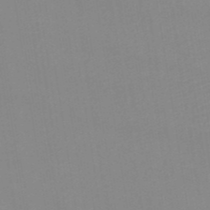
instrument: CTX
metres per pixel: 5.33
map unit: eHb
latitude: -50.0850
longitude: 67.7100
